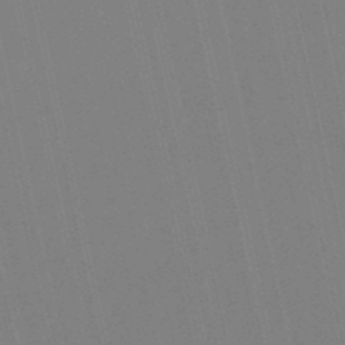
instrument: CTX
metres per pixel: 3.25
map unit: eHb
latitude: -50.5196
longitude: 76.9353
